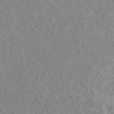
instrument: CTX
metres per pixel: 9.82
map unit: ANa
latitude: 41.0269
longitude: 18.5007
